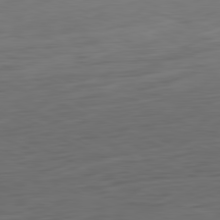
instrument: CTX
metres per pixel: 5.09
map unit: Ap
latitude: -81.6344
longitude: -76.1955
